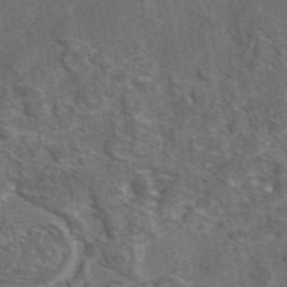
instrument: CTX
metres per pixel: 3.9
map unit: eAb
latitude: 43.4615
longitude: 111.4832
